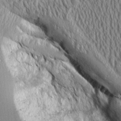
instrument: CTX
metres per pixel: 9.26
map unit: Aa
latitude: 8.6491
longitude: -129.7827
